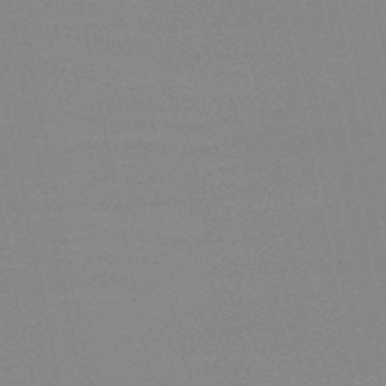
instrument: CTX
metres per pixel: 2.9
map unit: HNb
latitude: -48.8597
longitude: -49.3860
